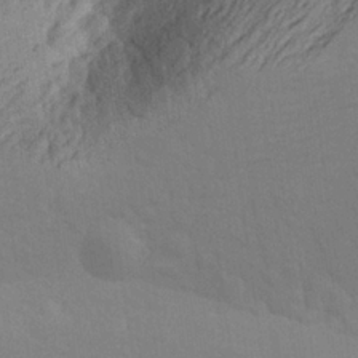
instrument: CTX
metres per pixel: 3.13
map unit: Aa
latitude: 25.1025
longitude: -145.3859
